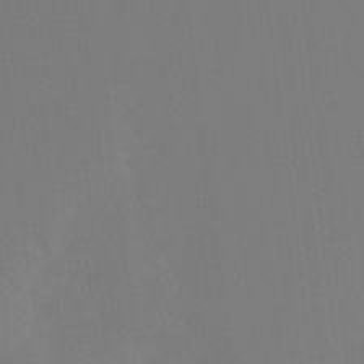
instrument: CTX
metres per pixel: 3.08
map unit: Ht
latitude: -13.0487
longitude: -50.4223
